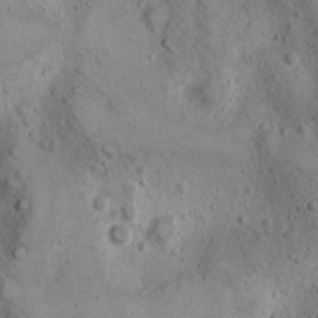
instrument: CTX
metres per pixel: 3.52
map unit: Nhu
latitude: -1.5588
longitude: -73.6505
